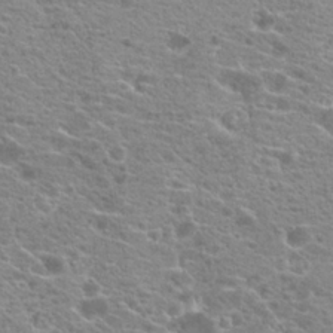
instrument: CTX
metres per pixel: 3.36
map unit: Hto
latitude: 20.6302
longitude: -41.8205
